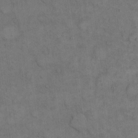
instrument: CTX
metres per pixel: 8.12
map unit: eHh
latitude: 15.7450
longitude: -66.7246
